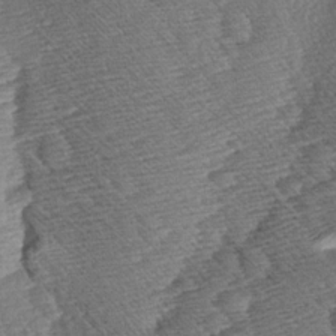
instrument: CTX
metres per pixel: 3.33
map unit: Aa
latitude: 8.0255
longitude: -133.6505
